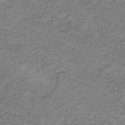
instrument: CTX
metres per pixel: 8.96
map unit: lHb
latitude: -36.9919
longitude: 68.4251
